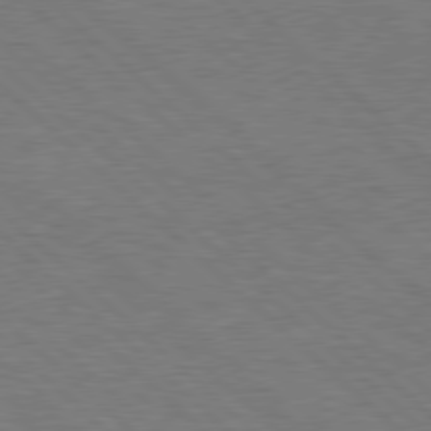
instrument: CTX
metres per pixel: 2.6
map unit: Hpe
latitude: 78.0444
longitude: -159.0648
